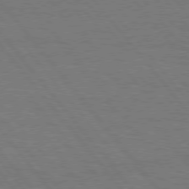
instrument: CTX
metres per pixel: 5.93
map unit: Hpe
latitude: 75.9339
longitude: -137.1026
